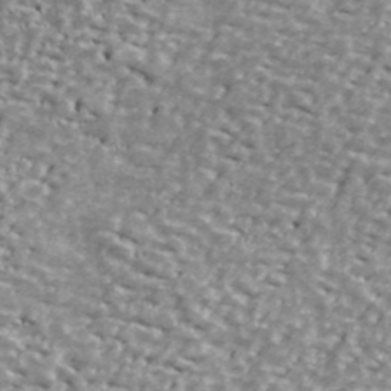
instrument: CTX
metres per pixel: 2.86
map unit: Ave
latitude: 40.9324
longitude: -112.5168
